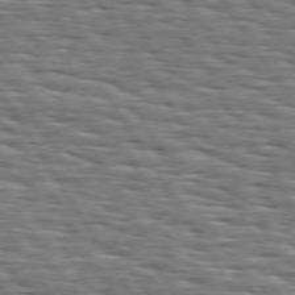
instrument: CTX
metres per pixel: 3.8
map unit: Hpe
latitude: 74.0255
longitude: -138.0822
